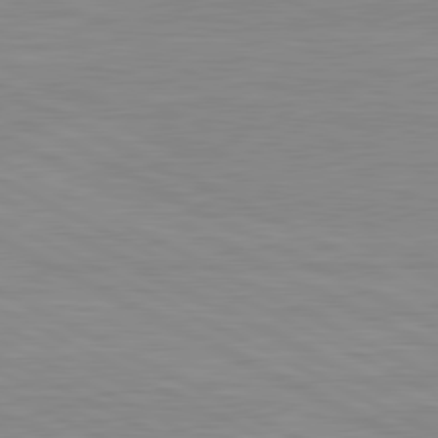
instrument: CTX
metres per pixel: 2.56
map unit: lApd
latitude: 80.8002
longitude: -172.3278
